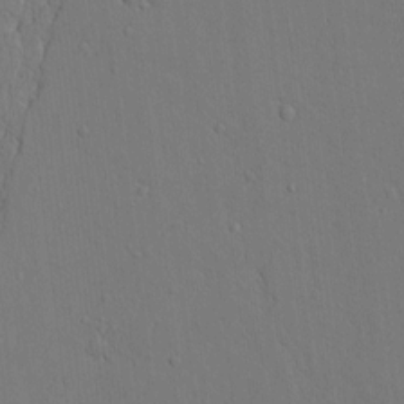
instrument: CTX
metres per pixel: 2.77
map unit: lAvf
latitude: 4.9703
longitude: 159.8422
